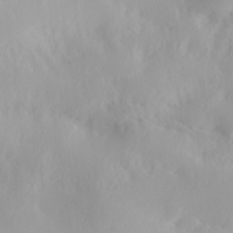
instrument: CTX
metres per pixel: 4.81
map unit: lAa
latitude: 20.2901
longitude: -138.0822
